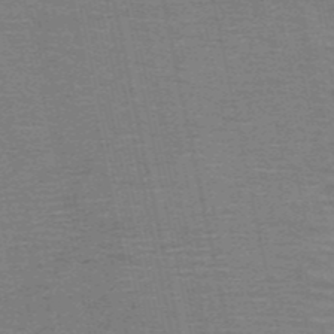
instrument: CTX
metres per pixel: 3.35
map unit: HNb
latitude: -54.0850
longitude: -44.9891
